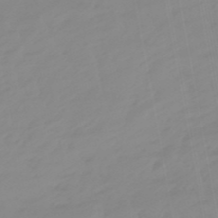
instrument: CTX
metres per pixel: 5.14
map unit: eHb
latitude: -48.6330
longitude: 84.4251
